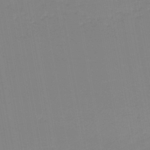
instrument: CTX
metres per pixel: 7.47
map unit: lHb
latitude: -44.9164
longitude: 62.6896
